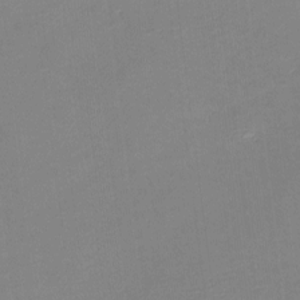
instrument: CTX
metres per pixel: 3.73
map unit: eHh
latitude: -3.2375
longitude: -80.1578
